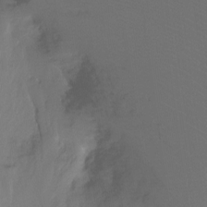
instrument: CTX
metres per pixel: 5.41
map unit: Ht
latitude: -16.3496
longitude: -45.4804
